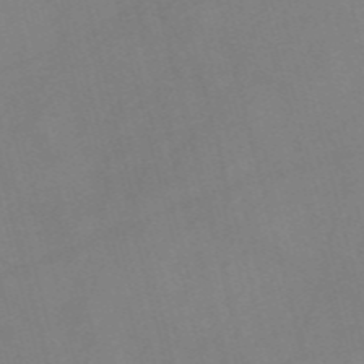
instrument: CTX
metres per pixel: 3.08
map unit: Nve
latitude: -57.4454
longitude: 64.1417
